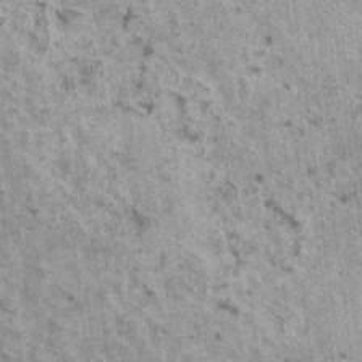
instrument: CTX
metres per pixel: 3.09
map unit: HNhu
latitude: 3.4804
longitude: 4.8219
